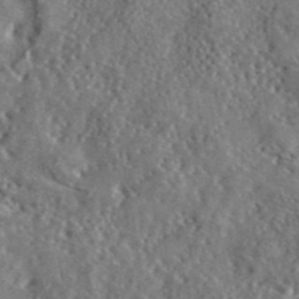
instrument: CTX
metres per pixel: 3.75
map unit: lHvf
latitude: 41.7071
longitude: -89.1404
